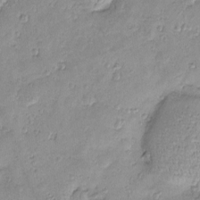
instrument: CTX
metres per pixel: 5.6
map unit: Nve
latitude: -8.6896
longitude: 174.2928
